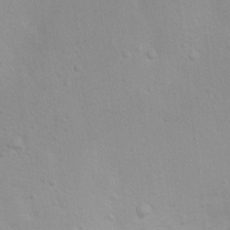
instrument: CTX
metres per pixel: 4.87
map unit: Ht
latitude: 5.4426
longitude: -28.9325
